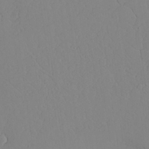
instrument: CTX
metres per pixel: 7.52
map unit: Aa
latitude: 26.2145
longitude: -136.8947
